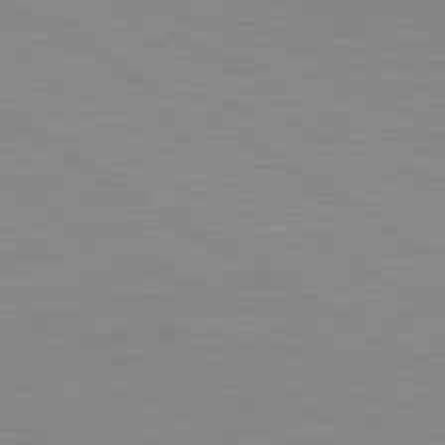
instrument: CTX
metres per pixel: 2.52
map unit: lApd
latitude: 80.3845
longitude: 131.2376
